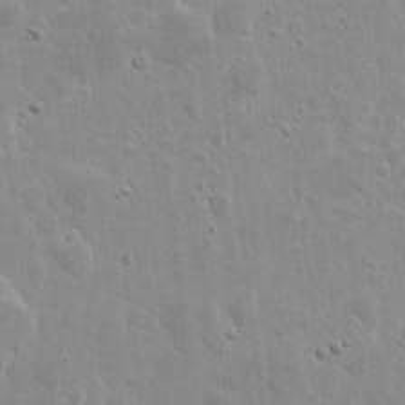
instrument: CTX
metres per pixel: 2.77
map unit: eHh
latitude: 8.2145
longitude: -72.7436
